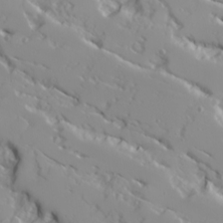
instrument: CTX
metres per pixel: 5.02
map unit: Ave
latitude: 16.7057
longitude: -129.2159
